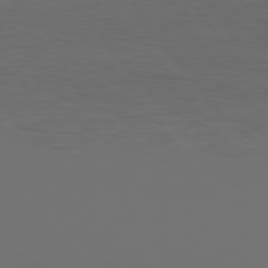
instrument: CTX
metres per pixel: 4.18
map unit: Hpe
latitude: 76.5356
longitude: -139.9717
